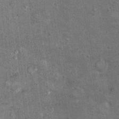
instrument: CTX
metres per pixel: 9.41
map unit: Hto
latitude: 10.7813
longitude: -36.2333
